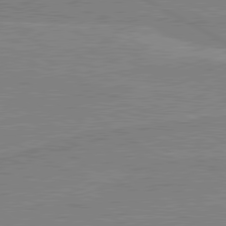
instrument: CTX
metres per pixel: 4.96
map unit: lApd
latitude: 80.4034
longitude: 168.4062
